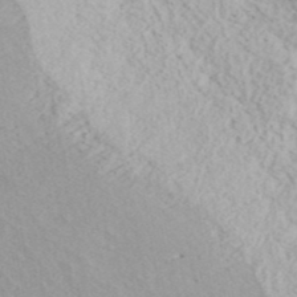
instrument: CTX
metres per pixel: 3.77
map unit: ANa
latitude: 40.4034
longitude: 30.5573
